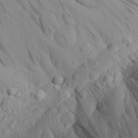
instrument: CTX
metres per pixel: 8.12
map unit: Aa
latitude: 24.5356
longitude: -146.0633
